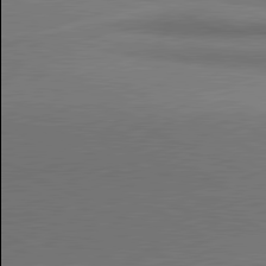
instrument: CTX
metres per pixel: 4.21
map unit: lApd
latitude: 81.2537
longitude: 154.0094
